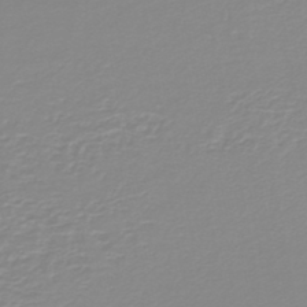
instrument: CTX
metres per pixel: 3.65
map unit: lHb
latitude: -44.2740
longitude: 55.0109
